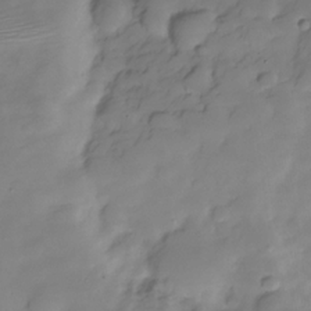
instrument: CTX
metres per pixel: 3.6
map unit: Hve
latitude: -29.0109
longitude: 91.9178
